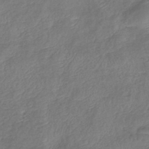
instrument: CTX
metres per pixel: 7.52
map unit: lHb
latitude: -41.2943
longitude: 79.2187
